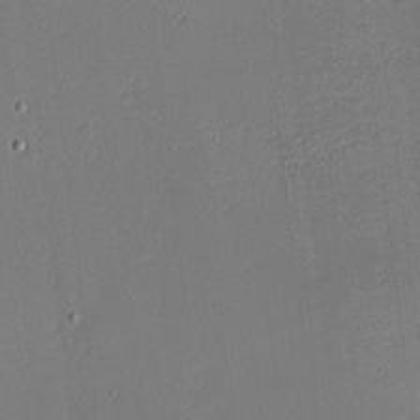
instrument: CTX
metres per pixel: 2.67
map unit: Nhu
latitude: -4.5007
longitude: -82.5356
